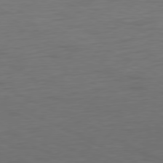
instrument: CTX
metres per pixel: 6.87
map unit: Ap
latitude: -77.1809
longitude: -74.8191
